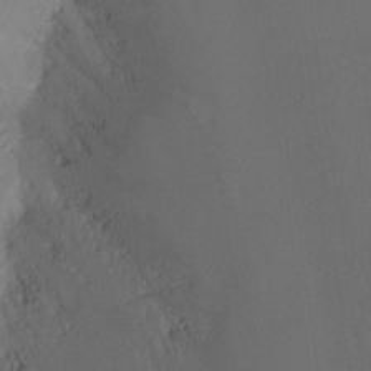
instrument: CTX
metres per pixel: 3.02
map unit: Ht
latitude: -14.8597
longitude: -54.9136
